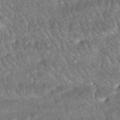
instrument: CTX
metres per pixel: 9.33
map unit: ANa
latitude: -42.1038
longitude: 108.6896
